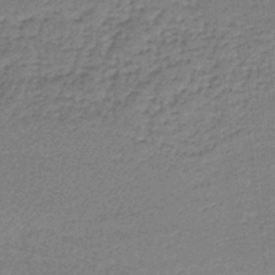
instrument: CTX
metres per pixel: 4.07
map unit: lHb
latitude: -43.7099
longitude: 66.3873
